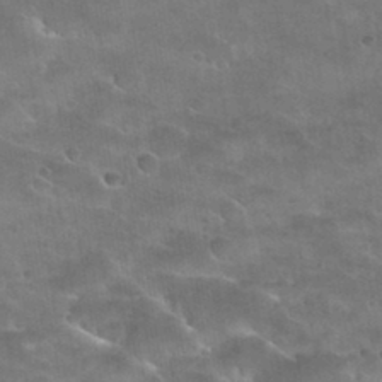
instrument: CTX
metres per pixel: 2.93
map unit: Nhu
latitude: 30.8947
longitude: -53.5749
